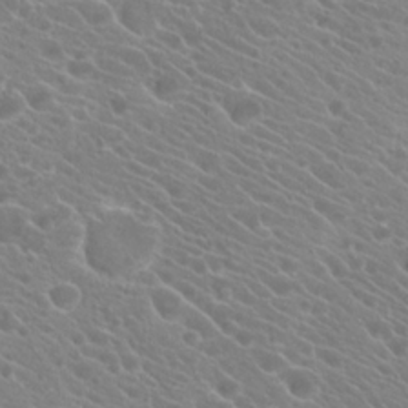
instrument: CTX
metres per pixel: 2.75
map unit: Hto
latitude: 22.4223
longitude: -39.2348
